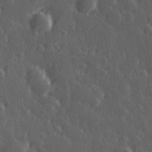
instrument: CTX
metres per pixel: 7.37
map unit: Hve
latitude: 27.0270
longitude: 146.1983
